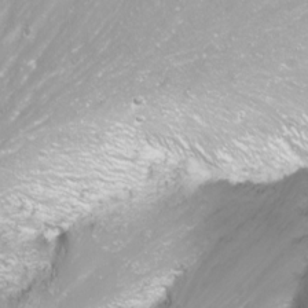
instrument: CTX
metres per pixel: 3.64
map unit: Nhu
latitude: -11.8422
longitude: -62.7813
